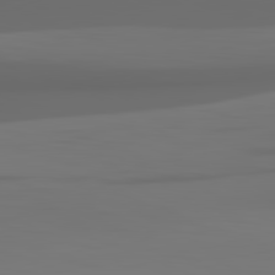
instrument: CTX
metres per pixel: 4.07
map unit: lApd
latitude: 81.9528
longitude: -170.1767
